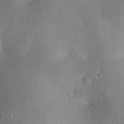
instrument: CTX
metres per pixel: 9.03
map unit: lAa
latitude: 3.6694
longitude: -117.5182
